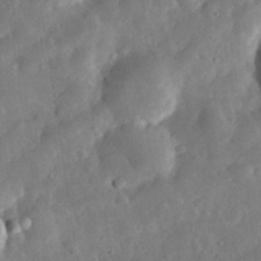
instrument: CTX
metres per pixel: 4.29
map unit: eHh
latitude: 32.3845
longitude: -77.1781
